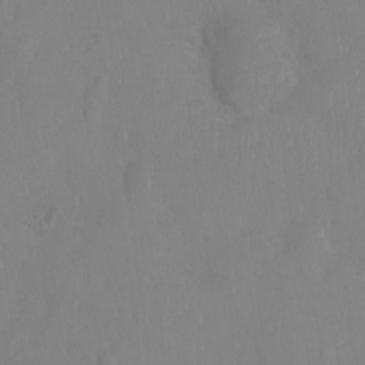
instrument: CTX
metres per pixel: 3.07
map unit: Ht
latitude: -9.1053
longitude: -21.7639
